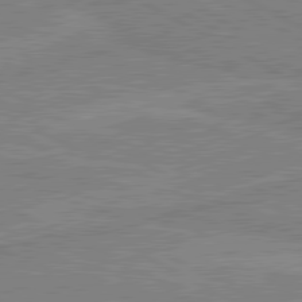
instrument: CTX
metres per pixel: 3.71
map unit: lApd
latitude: 80.4979
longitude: 168.0661
